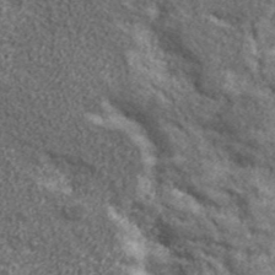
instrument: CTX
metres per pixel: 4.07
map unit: eHh
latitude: 43.2726
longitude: -88.6113
